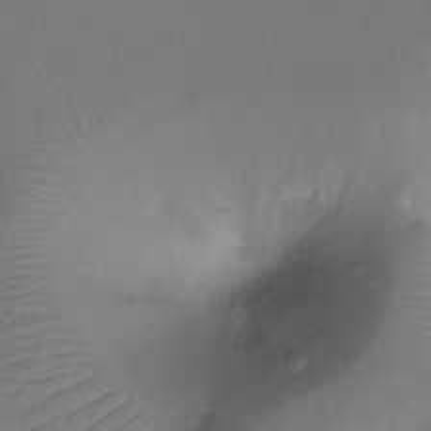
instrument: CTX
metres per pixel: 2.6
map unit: Ht
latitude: -11.7478
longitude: -45.3859
